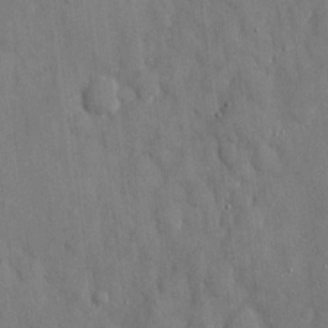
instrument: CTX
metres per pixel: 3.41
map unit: eHh
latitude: 8.2523
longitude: -68.3845
